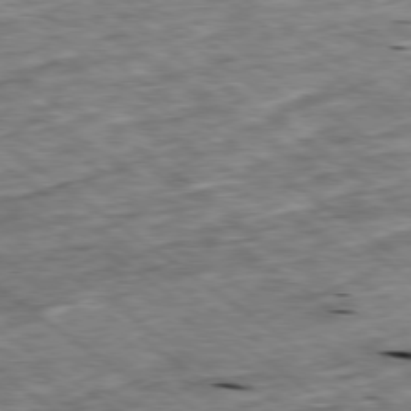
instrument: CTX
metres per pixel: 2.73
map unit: Ap
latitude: -79.2565
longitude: -87.9906
